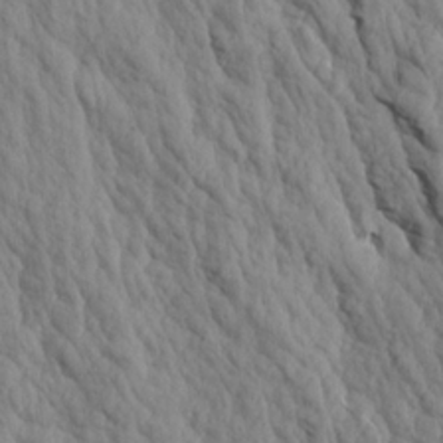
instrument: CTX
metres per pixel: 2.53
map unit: Aa
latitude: 19.4426
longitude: -147.1404
